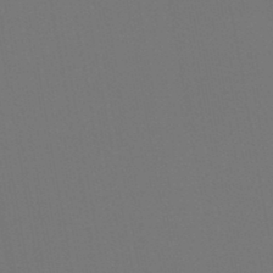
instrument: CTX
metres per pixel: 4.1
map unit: lHb
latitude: -46.5762
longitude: 68.3684
